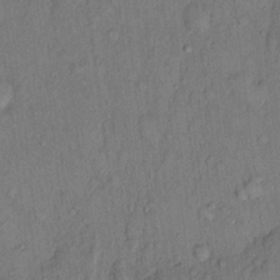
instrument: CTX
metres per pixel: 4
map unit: Hto
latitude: 10.3467
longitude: -58.5357
